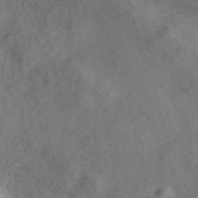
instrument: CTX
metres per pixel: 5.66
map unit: ANa
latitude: 43.8394
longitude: 29.3888
